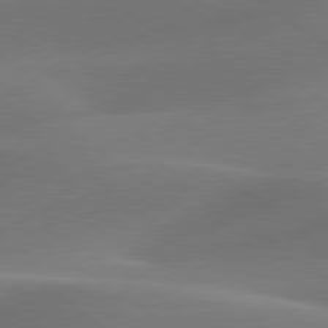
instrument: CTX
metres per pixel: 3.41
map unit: lApd
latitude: 79.7450
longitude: -91.1970
